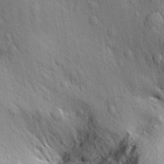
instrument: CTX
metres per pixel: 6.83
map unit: Aa
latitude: 30.2523
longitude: -136.5924
